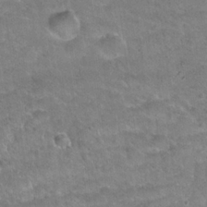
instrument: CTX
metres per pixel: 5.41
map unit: Hto
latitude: 21.2159
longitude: -49.3860
